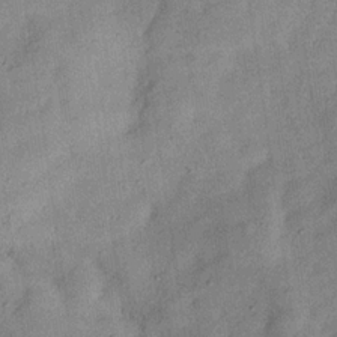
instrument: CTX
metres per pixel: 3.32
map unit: Hve
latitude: -31.5021
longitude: 91.8990
